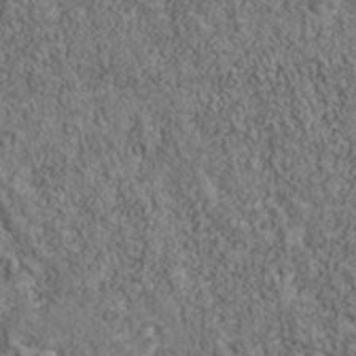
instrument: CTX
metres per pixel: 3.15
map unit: Nhu
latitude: -39.6911
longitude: -84.1578
